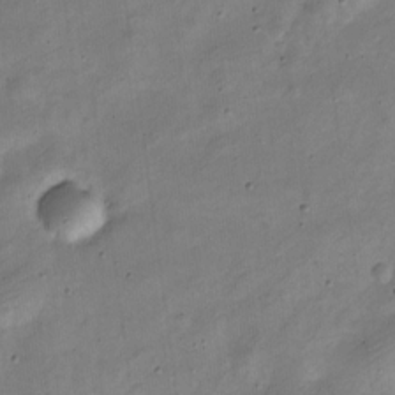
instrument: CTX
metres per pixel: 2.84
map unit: Nve
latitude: -24.3117
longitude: 106.4062
